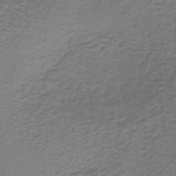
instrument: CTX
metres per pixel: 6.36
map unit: lHb
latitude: -38.1606
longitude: 60.5763
